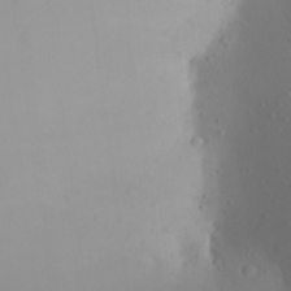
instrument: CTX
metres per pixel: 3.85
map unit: Aa
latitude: 27.6883
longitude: -147.1781
